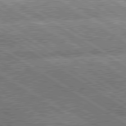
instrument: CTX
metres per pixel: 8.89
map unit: lApd
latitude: 80.1578
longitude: -151.9717
